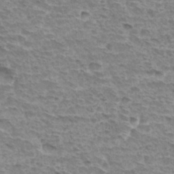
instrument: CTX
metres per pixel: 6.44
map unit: Hto
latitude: 33.2915
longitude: -44.8002
